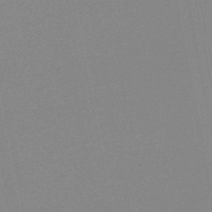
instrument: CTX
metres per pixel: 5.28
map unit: lHb
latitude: -48.7086
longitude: 71.4266
